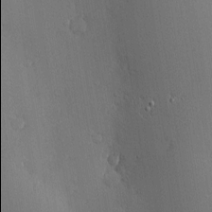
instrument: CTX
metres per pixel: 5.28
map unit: Nve
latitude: -7.7099
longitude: 174.0094
